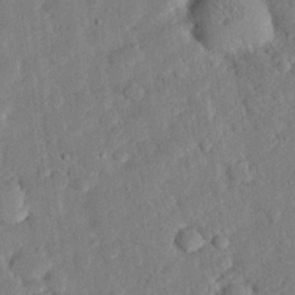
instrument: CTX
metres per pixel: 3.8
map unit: eHh
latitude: 25.9717
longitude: -81.4426
